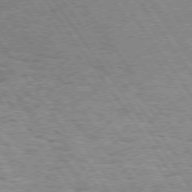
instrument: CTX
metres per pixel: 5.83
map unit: Hpe
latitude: 74.7624
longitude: -150.9702
